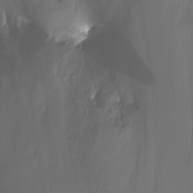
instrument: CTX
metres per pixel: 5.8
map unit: Nhu
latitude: -11.6911
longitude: -47.3482
